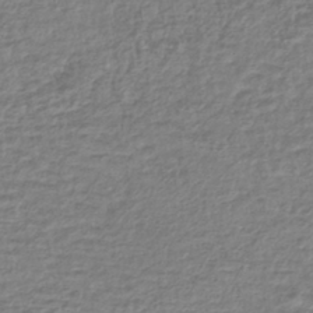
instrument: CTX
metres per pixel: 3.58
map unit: lHb
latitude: -41.0864
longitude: 70.2551
